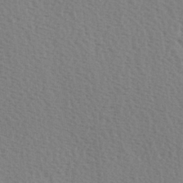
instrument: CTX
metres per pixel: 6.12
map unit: Hve
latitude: 2.2522
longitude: -124.8946
